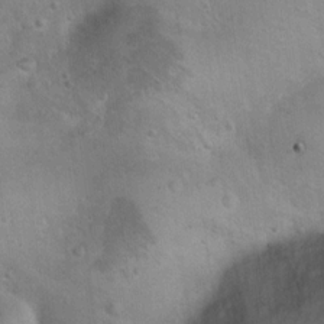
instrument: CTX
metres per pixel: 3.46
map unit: Nhu
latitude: 13.2348
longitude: -27.6694
